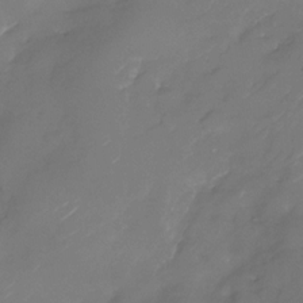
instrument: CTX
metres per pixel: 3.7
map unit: Nhu
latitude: -28.8786
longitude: -72.3468
